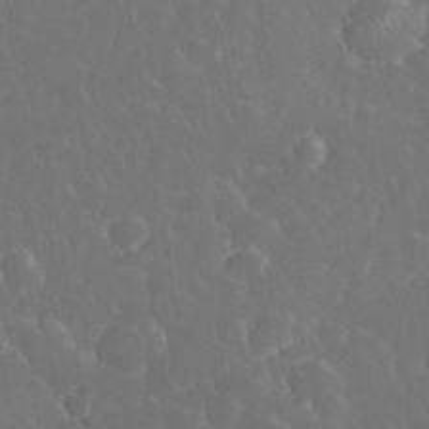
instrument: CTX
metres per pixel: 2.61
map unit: eHh
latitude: 33.9528
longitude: -63.8206
